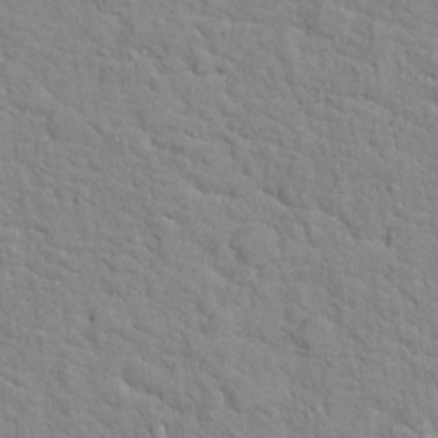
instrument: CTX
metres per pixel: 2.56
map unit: Hto
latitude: 17.7639
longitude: -34.7246
